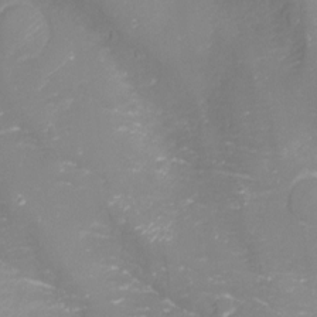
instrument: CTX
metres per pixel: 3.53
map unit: Aa
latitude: -8.0094
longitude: -71.8394
